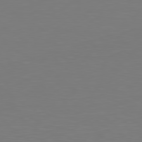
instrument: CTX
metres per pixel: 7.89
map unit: Hpe
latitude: 78.7435
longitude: -166.8947
